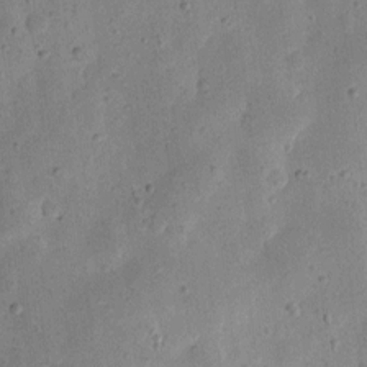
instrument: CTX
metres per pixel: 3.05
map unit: eHh
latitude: 7.5560
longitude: -71.9339
